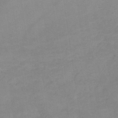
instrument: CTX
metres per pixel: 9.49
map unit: lHb
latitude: -44.9164
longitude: 66.3495
